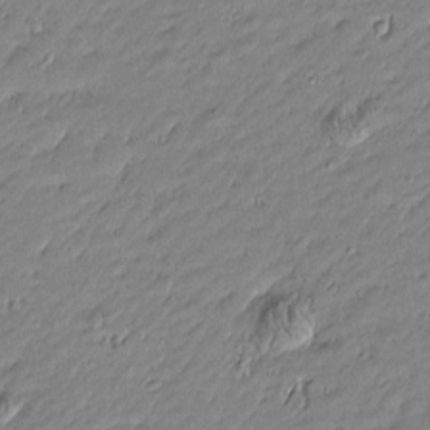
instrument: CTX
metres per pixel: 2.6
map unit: Htu
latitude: -5.7666
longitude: 176.9920
